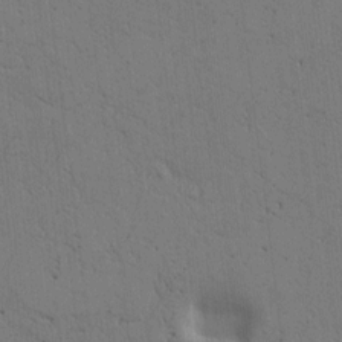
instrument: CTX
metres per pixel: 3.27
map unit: Htu
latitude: -2.2739
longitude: 170.2740
